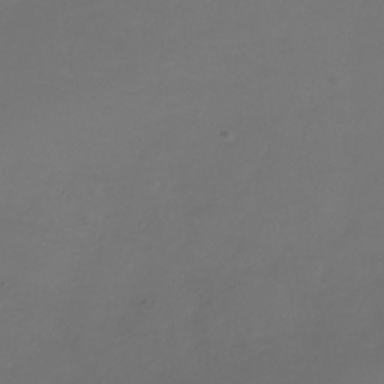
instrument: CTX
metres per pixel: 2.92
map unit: Nhe
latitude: -33.8423
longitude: -87.6127
